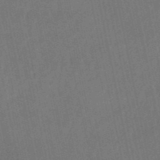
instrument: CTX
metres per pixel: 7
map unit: lHb
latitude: -50.5385
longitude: 80.4818
